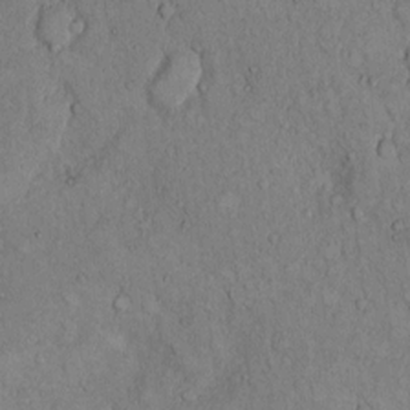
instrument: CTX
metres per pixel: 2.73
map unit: Hto
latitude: 9.3293
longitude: -59.5749
